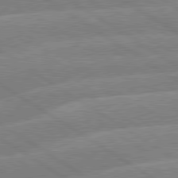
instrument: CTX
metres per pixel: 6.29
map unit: lApd
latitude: 79.6883
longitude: -132.7435
